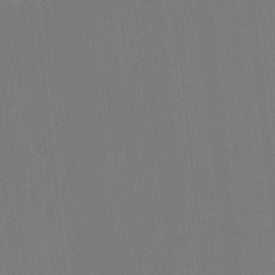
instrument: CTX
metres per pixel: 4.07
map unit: HNhu
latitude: 7.0458
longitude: 3.8800
